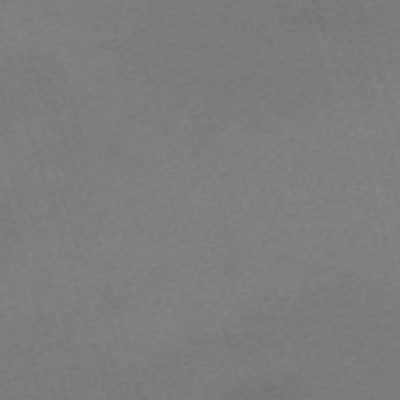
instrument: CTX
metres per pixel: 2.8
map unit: eHh
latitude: -61.8989
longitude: 49.8423
